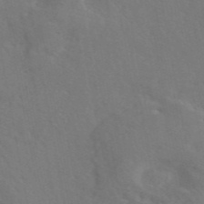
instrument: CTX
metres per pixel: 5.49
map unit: eAb
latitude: 46.0255
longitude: 112.5952
